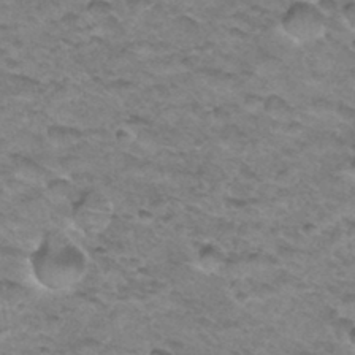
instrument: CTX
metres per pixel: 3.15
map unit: Hto
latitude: 34.1200
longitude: -48.4412
